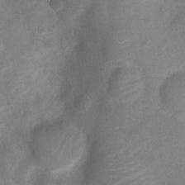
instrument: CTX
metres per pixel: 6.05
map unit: Nhu
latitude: 7.2537
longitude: -23.0080
